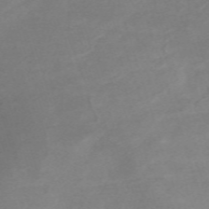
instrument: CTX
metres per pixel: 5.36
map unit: eHh
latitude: -61.1809
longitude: 53.0486
